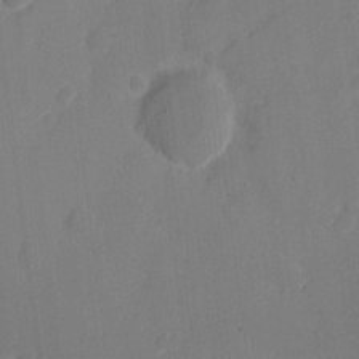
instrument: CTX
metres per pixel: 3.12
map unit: eHh
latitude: 6.4790
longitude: -66.4223
